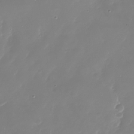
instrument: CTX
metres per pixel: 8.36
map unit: Nhu
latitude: -27.1053
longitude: -60.1955
